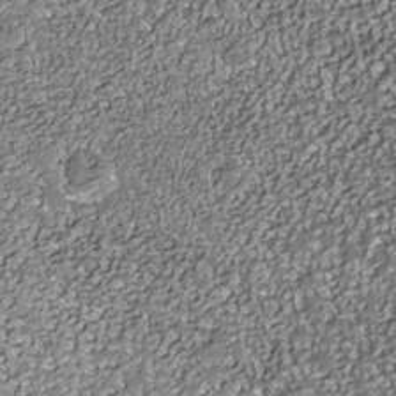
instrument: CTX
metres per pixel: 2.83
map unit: Nhe
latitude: -36.5195
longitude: -87.4615
